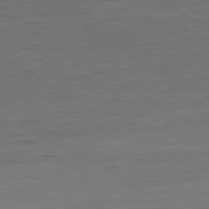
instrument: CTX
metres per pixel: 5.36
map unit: Ap
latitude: -81.3699
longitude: -79.6694
